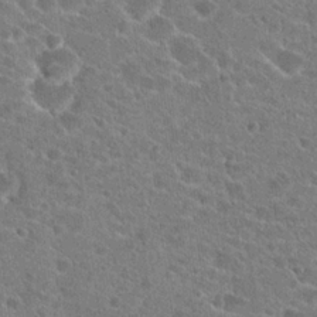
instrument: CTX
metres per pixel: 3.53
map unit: Hto
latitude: 22.7435
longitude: -43.4049
